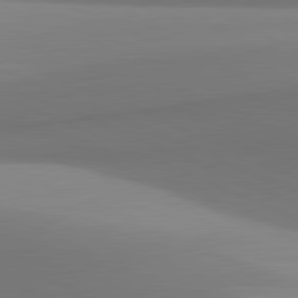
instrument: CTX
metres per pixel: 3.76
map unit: lApd
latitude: 81.5371
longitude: 142.8030
